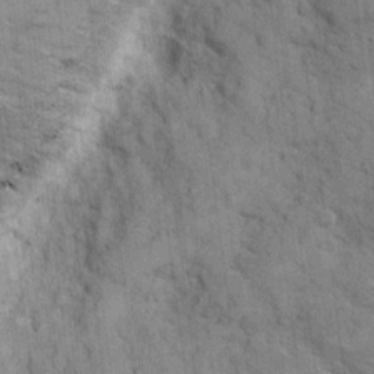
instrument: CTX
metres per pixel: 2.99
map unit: eHh
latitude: 10.1578
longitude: -65.1214
